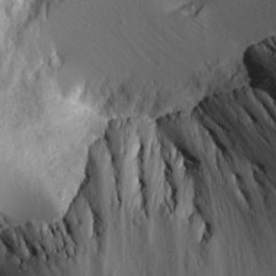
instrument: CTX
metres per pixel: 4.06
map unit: lAvf
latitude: 16.2523
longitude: -126.6113
